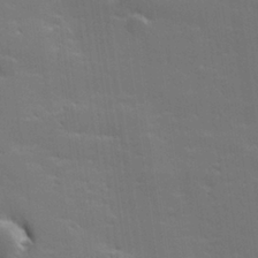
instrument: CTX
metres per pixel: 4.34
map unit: lHvf
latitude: 26.4223
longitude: 141.8422
